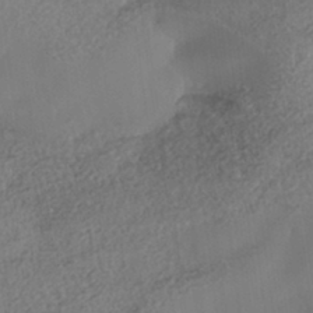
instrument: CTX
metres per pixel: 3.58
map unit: Nhe
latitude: -38.6330
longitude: -148.5357
